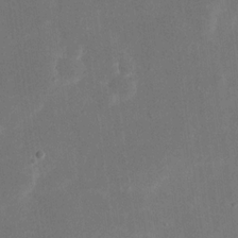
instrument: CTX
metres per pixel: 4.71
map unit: eHh
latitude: 19.0269
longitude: -70.8380
